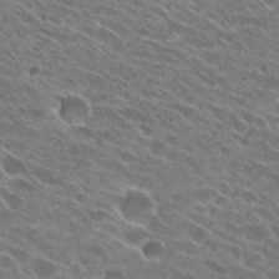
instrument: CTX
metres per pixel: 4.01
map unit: Hto
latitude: 26.3467
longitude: -42.1200
